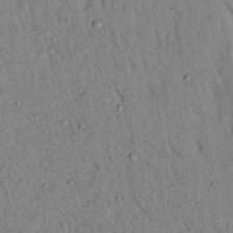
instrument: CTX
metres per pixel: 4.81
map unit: Aa
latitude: 17.8394
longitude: -147.3482
